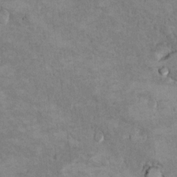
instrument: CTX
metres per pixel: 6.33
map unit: Hto
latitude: 10.1011
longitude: -36.2333
